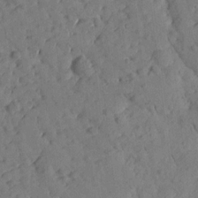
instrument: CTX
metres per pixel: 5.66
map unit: Htu
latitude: 0.9324
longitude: 179.4832
